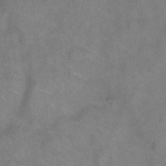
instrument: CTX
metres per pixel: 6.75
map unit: Hto
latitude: 0.3467
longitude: -33.3671
